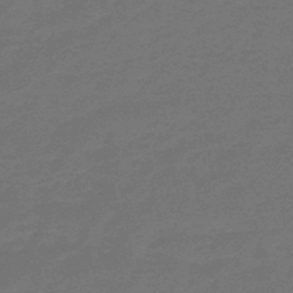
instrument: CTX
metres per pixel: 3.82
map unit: eHb
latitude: -47.7666
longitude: 82.3495
